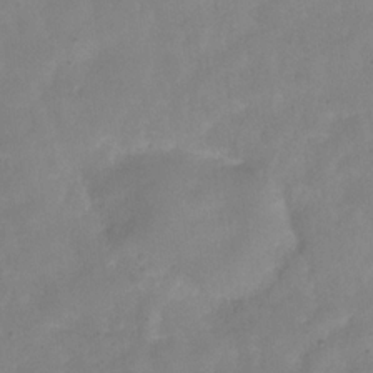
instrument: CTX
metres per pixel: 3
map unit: Hve
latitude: -32.6708
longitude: 92.9920
